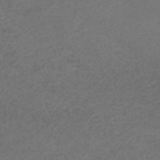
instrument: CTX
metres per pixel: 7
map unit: lHb
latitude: -43.9178
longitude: 71.4832
